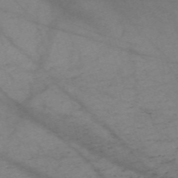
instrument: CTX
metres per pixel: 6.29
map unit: Nve
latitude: -59.5777
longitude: 64.4062
